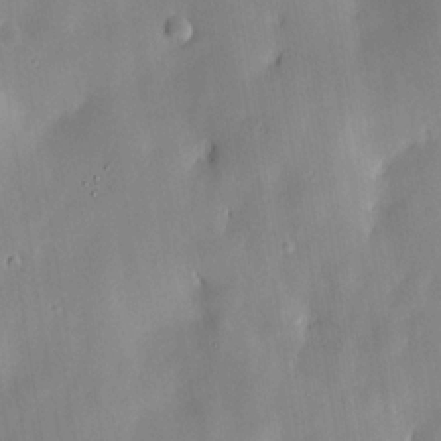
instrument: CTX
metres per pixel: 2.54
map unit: HNhu
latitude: 15.1593
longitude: 12.1984
